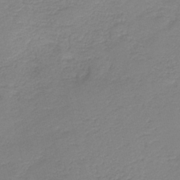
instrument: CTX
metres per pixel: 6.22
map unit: HNb
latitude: -40.4062
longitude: 50.1228
